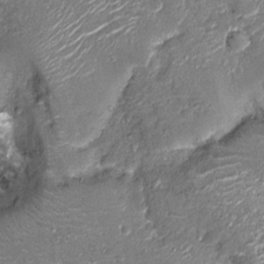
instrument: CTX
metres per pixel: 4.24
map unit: Nhu
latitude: -12.7841
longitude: -23.0458
